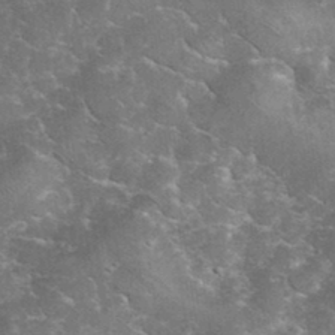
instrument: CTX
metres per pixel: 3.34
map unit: eHh
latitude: 35.1403
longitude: -65.8772
